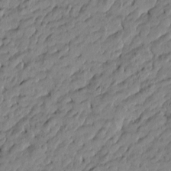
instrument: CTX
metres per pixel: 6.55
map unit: Htu
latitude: -5.7477
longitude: 177.6533
